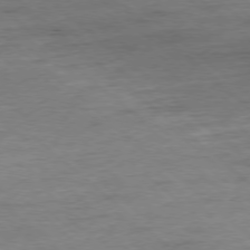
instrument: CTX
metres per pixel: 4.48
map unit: Ap
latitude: -78.1605
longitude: -85.8017
